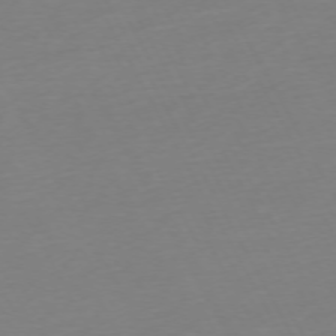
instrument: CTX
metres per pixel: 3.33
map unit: Ap
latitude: -73.7855
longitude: -69.2915
